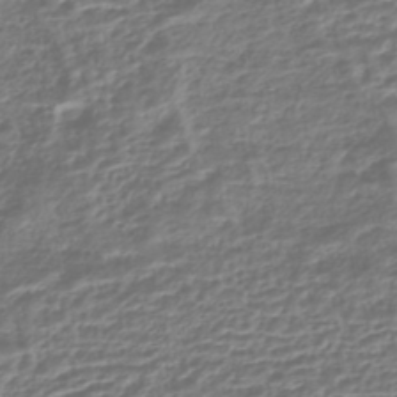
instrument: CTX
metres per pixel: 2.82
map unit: HNhu
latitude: -44.1606
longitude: 102.6330
